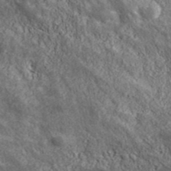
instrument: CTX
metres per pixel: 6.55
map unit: ANa
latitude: 43.2915
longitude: -87.6694
